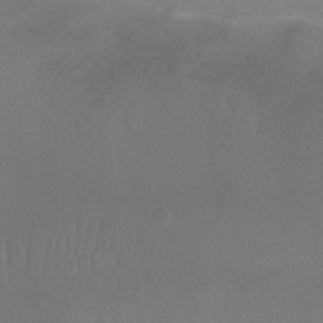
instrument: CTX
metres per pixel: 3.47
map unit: Ht
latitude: -6.0283
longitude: -28.4979
